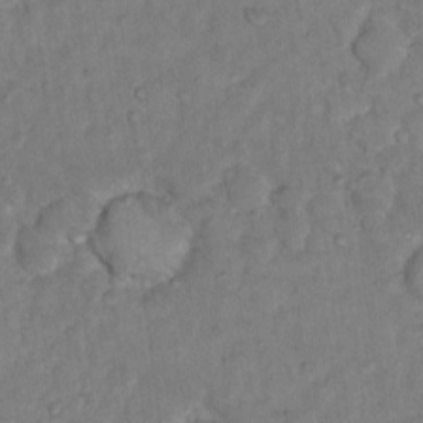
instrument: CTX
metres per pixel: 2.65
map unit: Hto
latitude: 13.1970
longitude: -37.3482
